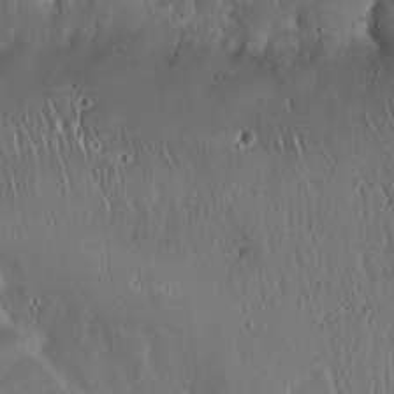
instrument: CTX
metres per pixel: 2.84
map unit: Hto
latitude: 18.4601
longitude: -59.7450
